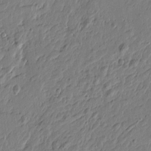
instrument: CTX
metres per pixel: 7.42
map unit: Htu
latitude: -4.7463
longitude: 179.7477
